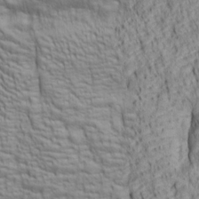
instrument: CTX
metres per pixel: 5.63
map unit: lAa
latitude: 6.6679
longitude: -115.4993
